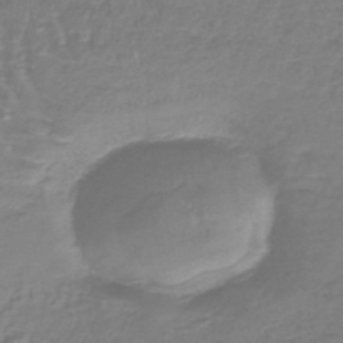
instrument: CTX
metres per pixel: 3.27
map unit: lHb
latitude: -40.9730
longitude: 65.6533
